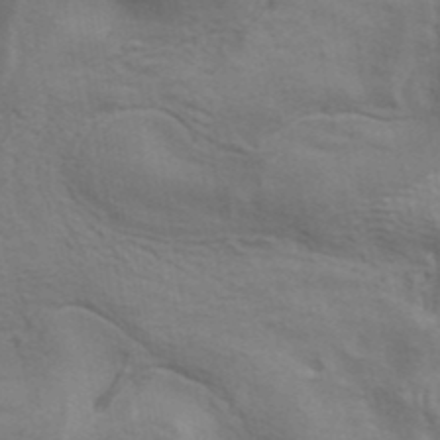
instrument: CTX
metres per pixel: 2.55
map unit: ANa
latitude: 41.9339
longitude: 14.3118
